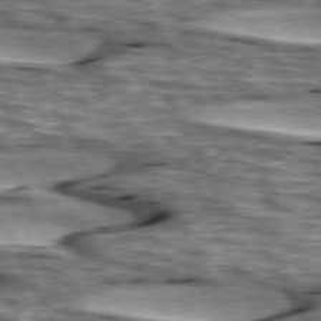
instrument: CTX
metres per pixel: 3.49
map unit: lApd
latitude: 74.3845
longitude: -54.9703
